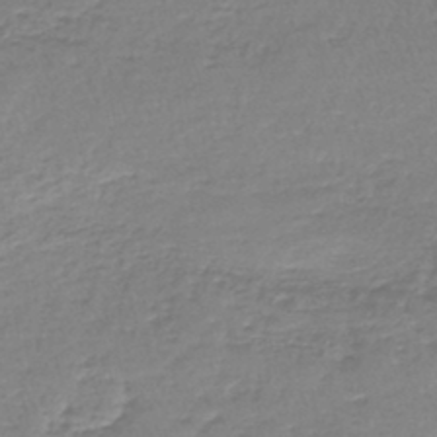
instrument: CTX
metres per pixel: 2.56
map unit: lHb
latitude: -44.3495
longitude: 58.8596
